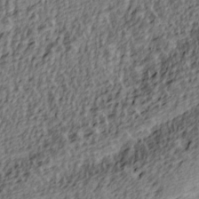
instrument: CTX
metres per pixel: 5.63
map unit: lAa
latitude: 4.2900
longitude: -113.3482
